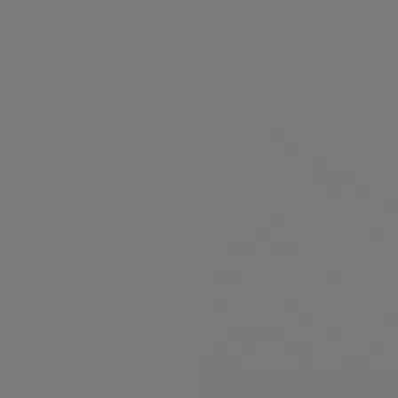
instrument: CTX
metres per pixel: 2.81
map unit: Hpe
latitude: 76.8002
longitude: -161.9339
